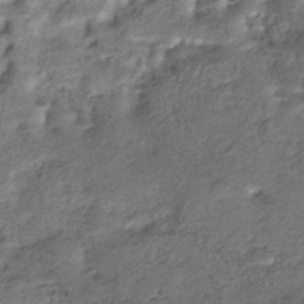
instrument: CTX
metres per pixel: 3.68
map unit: Nhe
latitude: -46.3684
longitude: 151.6155
